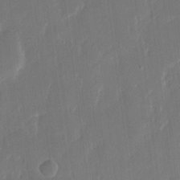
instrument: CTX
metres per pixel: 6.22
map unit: eHh
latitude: 13.1025
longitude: -70.8002
